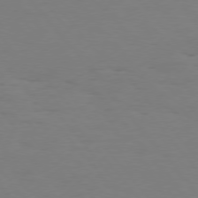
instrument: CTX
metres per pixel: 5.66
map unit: Hpe
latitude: 75.4804
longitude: -141.1592
